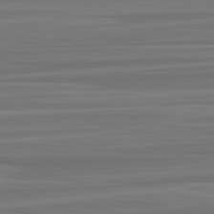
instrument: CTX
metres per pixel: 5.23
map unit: lApd
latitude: 82.8946
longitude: 169.1998
